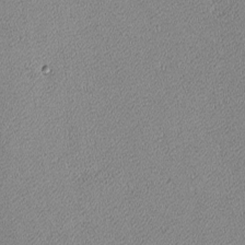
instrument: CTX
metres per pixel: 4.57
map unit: lAvf
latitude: -8.7085
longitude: -112.4790
